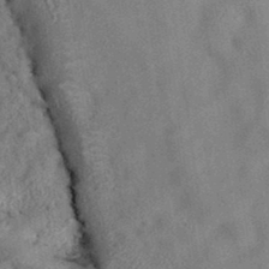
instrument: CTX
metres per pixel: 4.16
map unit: eAb
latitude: 34.9891
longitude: 108.4818
